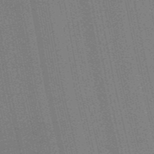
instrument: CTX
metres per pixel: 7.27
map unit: HNb
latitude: -47.9556
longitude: 59.1242
